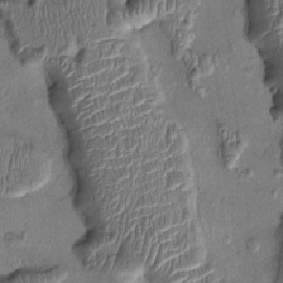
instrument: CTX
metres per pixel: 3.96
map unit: Ht
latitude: -0.9731
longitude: -14.0633
